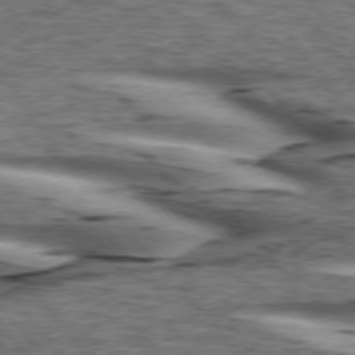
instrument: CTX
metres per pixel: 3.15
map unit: lApd
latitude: 75.8961
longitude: -82.3656
